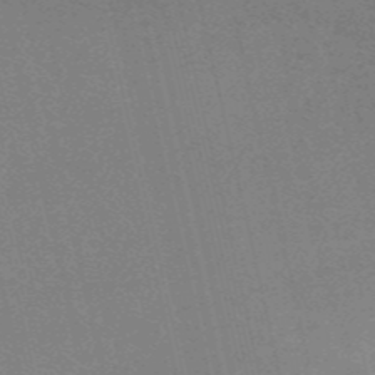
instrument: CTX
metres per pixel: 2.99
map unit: HNb
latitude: -54.4062
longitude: -41.1781
